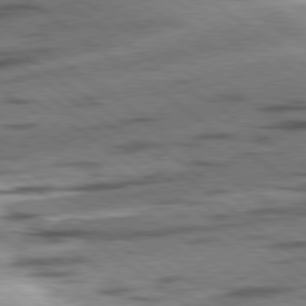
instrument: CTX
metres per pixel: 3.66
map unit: lApd
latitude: 78.8569
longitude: -51.4615
